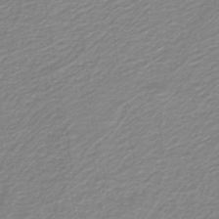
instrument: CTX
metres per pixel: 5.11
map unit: HNb
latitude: -40.3306
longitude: 51.4265
